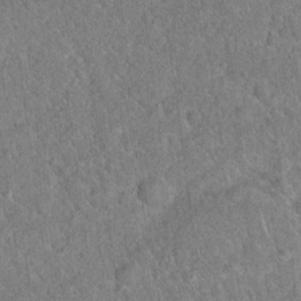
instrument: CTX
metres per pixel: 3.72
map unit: Hto
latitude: 17.7072
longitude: -52.1200
